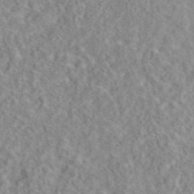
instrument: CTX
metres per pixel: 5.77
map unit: eAb
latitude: 44.5168
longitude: 116.6896
